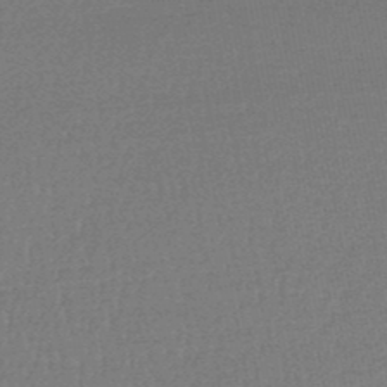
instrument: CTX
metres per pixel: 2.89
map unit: lHb
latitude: -48.2740
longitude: 63.1431
